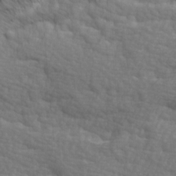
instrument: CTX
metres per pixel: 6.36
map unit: Ave
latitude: 15.5749
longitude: -130.0633
